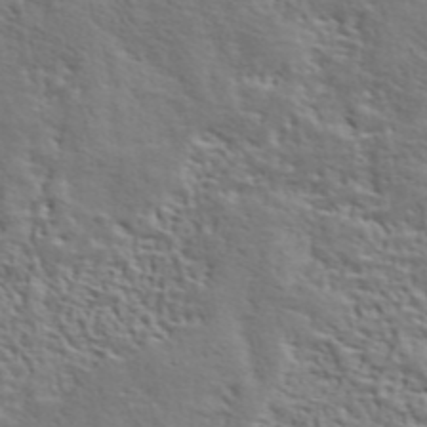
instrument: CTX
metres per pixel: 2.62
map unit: ANa
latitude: 44.5546
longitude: -85.2348
